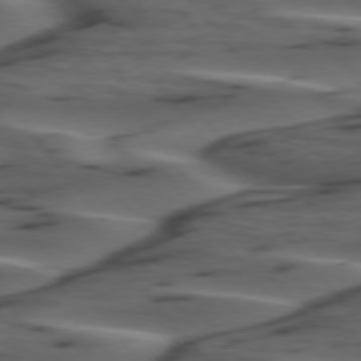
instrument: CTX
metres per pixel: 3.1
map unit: lApd
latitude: 75.4993
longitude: -70.7624
